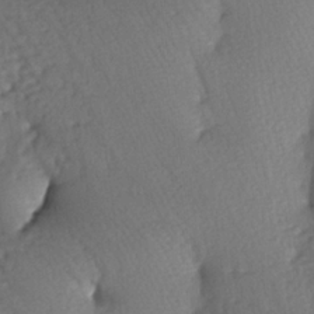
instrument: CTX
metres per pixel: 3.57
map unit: lAa
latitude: -7.2565
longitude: -126.2145
